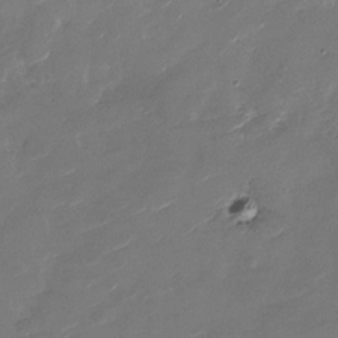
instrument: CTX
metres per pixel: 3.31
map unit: Nhu
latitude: -27.5399
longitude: -73.9717
